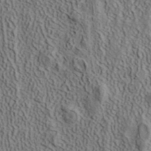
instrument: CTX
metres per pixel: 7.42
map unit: ANa
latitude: 40.8946
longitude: 33.6155
